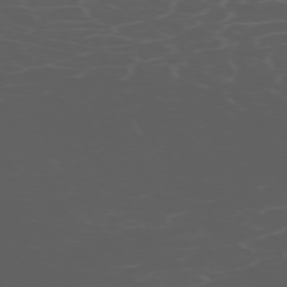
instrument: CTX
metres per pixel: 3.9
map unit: Hpe
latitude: -72.5385
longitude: 8.5007
